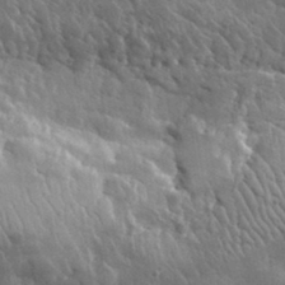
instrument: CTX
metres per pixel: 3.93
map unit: lHvf
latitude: 33.8961
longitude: -86.8947
